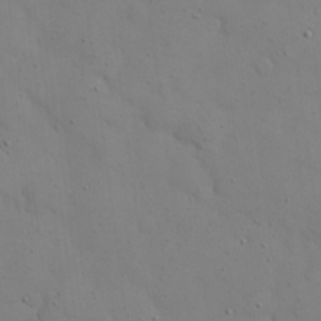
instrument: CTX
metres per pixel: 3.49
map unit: eHh
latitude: 21.1214
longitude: -62.8380
